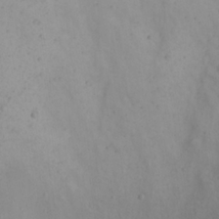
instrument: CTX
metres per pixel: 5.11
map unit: Nhu
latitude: 22.3089
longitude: -66.1199
